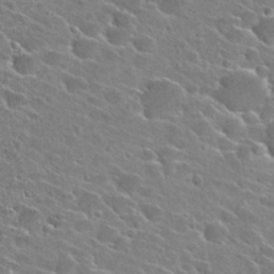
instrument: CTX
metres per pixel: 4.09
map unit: Hto
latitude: 26.4979
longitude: -42.7057
